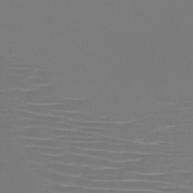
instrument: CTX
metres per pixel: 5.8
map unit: HNb
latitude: -46.5573
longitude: -42.0822
